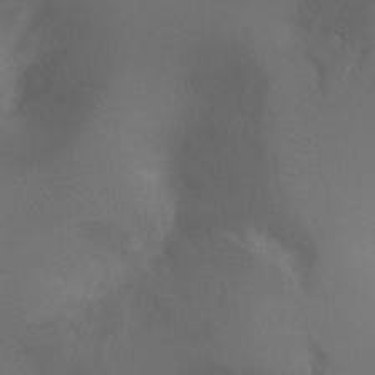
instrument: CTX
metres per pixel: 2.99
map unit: Ht
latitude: -9.1809
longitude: -31.4238
